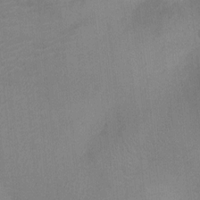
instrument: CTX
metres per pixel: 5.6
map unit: Ht
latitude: -4.3684
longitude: -17.1214
